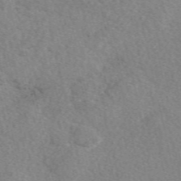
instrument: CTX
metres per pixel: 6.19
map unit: eAb
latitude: 49.7828
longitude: 112.0094
